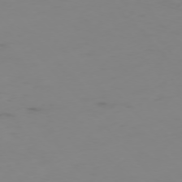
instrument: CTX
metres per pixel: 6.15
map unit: Ap
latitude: -76.1039
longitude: -83.1214
